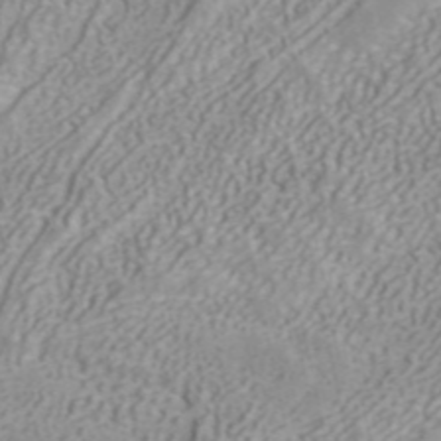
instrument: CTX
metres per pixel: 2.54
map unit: ANa
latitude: 40.4978
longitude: 34.5763
